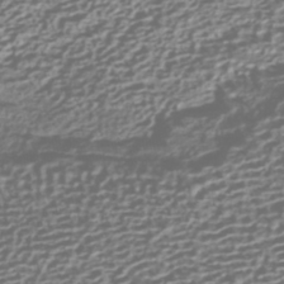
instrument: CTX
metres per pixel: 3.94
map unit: HNhu
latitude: -42.8408
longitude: 106.1606
